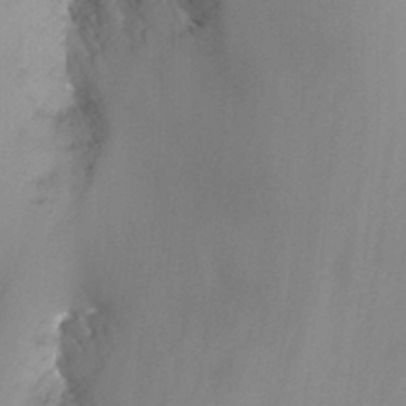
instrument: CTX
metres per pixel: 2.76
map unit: Nhu
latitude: -12.8597
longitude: -66.2900
